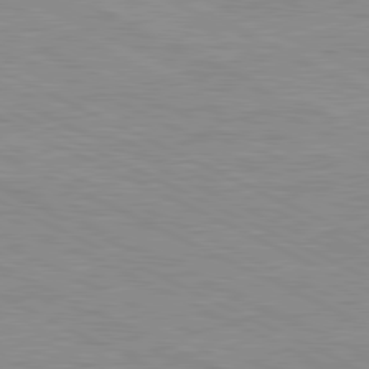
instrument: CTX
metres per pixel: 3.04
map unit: Ap
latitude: -82.1984
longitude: -72.3468
